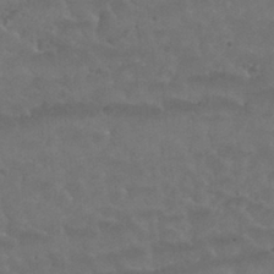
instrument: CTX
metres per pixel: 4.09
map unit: Nhu
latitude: 30.0633
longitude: -50.8758
